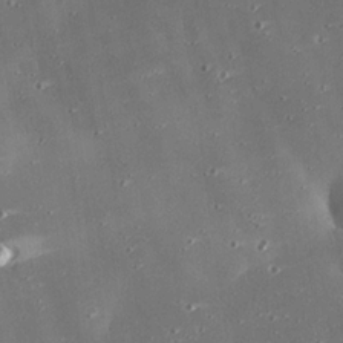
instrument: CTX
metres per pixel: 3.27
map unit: eHh
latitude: 24.0444
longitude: -89.6883
